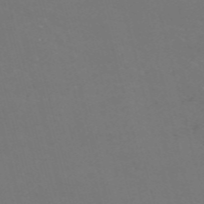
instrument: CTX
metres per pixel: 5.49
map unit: Nve
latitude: -58.1794
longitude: 51.9745
